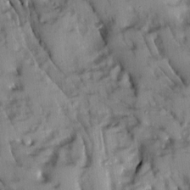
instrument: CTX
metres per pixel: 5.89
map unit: Ave
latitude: 8.8758
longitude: -103.2159
